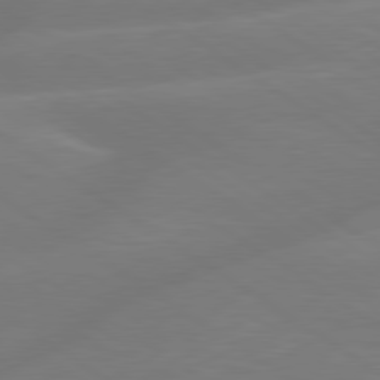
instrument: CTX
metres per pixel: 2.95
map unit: lApd
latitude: 79.5371
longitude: -149.8961
